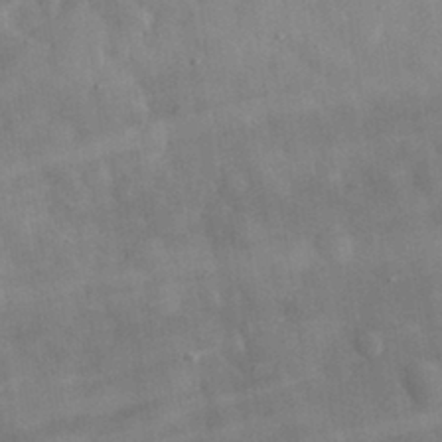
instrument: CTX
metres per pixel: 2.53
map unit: eHh
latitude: 31.5749
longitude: -72.5357
